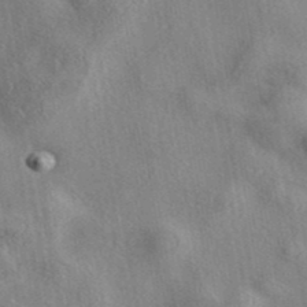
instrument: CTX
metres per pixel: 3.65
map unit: eAb
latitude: 39.7827
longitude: 112.3873
